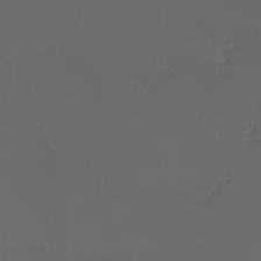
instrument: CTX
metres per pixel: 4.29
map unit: eHh
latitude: -3.0675
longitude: 19.7478
